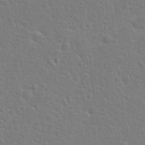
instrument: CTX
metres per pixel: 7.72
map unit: Hto
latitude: 22.5924
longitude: -47.5371
